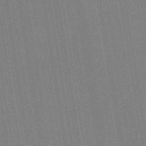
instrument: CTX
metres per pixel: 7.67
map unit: HNb
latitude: -44.2740
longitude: -40.7624
